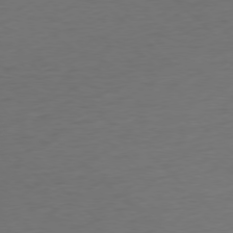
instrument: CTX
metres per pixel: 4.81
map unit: Ap
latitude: -77.8233
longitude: -91.8583
